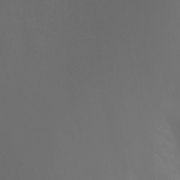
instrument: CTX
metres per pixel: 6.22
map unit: Nhu
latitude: -7.8611
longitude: -83.9717
